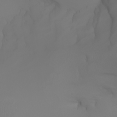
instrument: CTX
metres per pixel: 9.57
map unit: Aa
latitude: -6.8597
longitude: -85.1592
